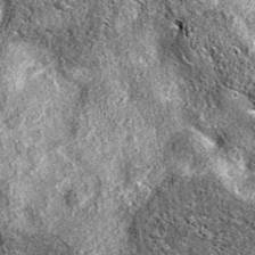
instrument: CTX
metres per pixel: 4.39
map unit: eAb
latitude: 36.7813
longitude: 106.1795
